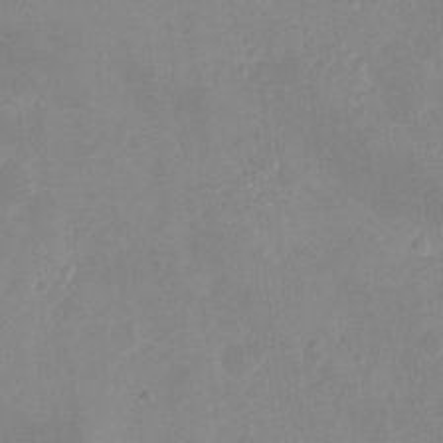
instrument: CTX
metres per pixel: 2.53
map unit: Hto
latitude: -7.3698
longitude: -39.6694
